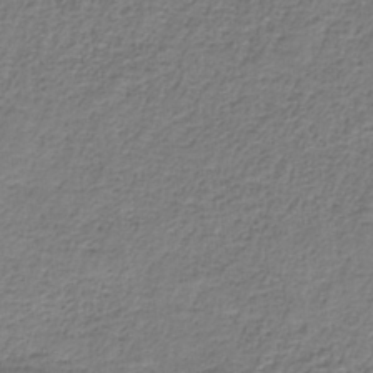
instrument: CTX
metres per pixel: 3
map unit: eAb
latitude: -36.3306
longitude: 52.7652
